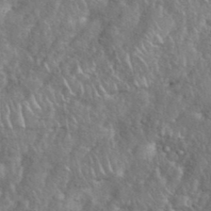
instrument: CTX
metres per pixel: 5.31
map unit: eHh
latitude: 38.3656
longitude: -57.9528
